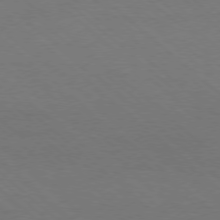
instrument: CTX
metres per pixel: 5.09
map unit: Ap
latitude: -78.4251
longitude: -86.1955
